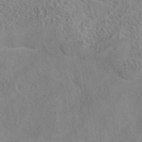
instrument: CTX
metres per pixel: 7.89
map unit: eAb
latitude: 43.0647
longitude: 103.8989
